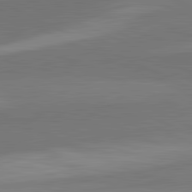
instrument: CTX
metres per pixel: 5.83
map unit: lApd
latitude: 82.3845
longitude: 158.7085
